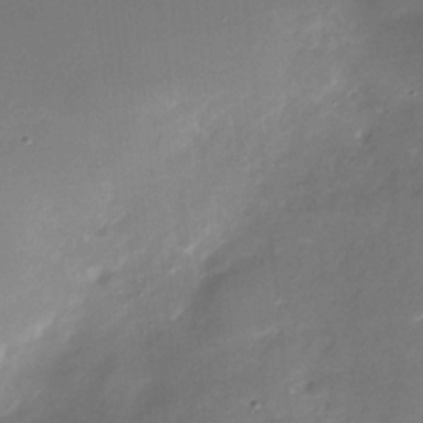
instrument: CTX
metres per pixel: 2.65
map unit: Nhu
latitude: -27.2375
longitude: -73.6883
